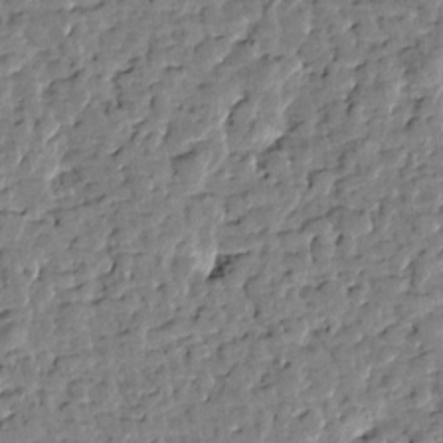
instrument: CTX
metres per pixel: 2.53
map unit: Htu
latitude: 0.8002
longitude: -179.2537
